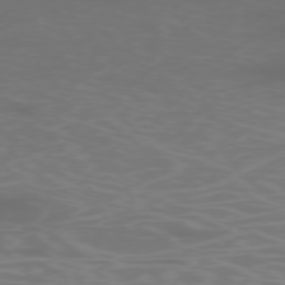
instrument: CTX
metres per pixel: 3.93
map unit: Ap
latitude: -76.4062
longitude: -63.7261
